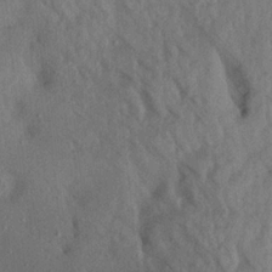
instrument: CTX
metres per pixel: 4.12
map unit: Aa
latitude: 20.2523
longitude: -147.7639
